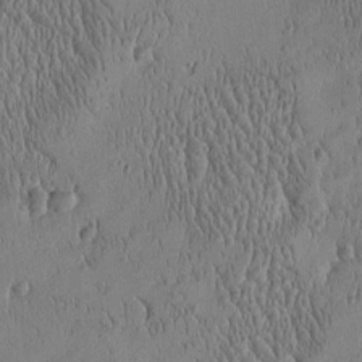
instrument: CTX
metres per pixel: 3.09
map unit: Htu
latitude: -4.8597
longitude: 174.9730
